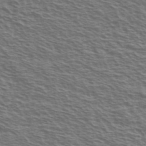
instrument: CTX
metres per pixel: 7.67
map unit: Ave
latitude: 38.1578
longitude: -109.2726
